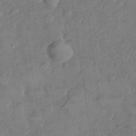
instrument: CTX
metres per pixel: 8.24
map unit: Nhe
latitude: -36.2361
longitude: -177.1970
